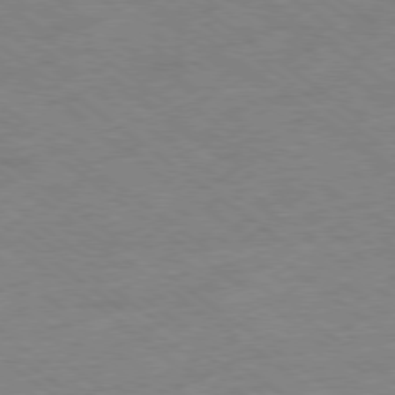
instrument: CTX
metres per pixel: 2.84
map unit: Hpe
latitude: -78.8597
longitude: -14.4223
